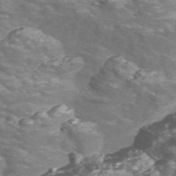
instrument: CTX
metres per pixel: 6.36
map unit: Nve
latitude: -56.6518
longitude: 53.1998
